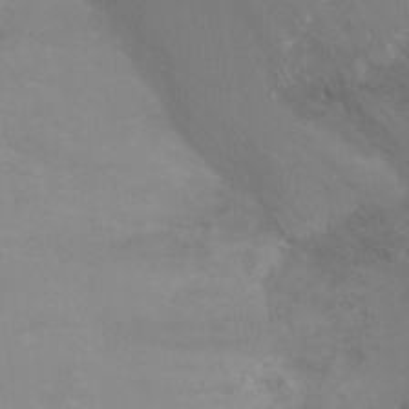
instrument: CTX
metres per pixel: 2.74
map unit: Ht
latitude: -9.6344
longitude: -24.3278
